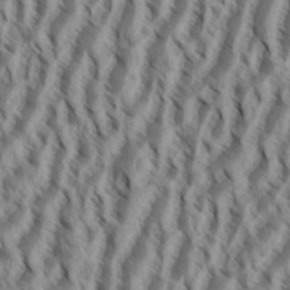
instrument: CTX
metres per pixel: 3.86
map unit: eHh
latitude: 34.6679
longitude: -137.9528
